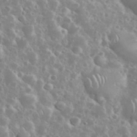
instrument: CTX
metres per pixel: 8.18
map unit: eHh
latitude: 35.2914
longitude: -61.4804
